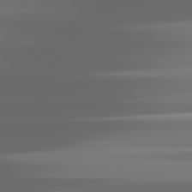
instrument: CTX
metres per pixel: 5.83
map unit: lApd
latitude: 81.8583
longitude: -136.1956
